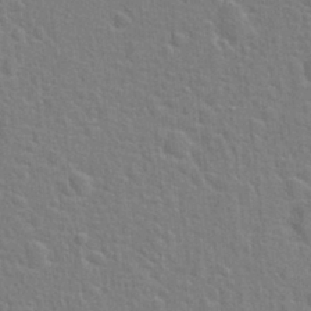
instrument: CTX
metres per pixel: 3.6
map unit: Hto
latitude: 22.3656
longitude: -47.2915
